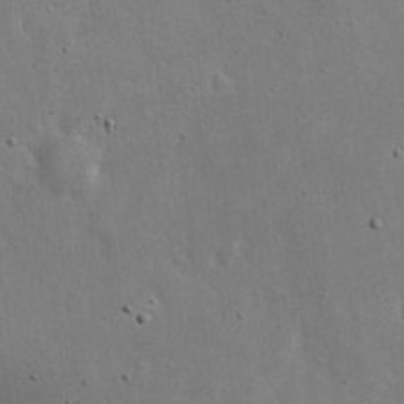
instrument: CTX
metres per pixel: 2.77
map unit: eHh
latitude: 20.1011
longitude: -71.7449
